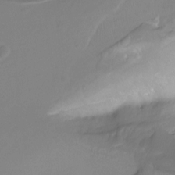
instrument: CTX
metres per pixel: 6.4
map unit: Ht
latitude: -10.2551
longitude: -40.1199
